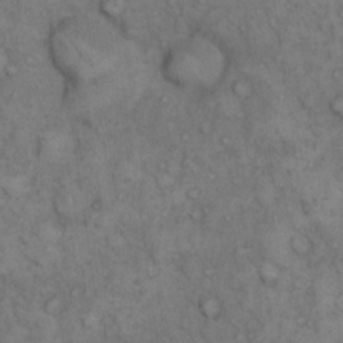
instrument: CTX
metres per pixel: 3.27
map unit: eHh
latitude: 14.8191
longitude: -64.7246
